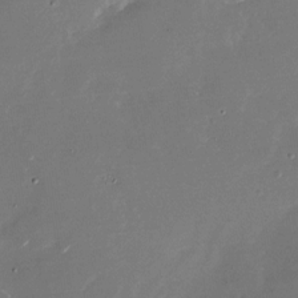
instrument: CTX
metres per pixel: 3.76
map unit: Nhu
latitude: -27.4832
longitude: -73.2915
